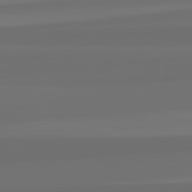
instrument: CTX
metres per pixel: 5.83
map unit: lApd
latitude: 82.7813
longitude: 161.4454
